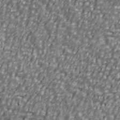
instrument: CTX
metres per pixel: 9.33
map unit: Ave
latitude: 40.8191
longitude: -112.6490
